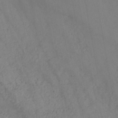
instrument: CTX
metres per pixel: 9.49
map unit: HNb
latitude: -46.0850
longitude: -47.6505
